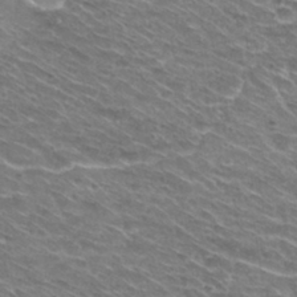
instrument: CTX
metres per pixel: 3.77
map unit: Hto
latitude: 30.2523
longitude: -42.8002
